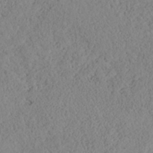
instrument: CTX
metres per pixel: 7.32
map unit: HNhu
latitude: -36.3684
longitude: 33.0676
